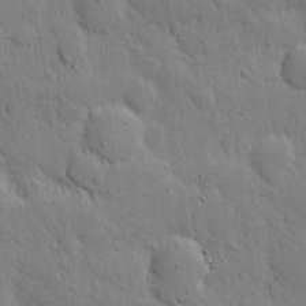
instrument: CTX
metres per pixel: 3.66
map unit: eHh
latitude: 5.6127
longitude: -70.8758
